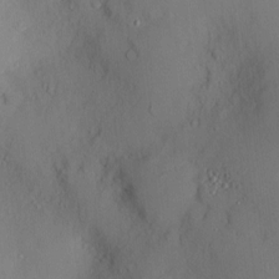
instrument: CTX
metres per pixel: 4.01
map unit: Nve
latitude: -7.5399
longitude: 175.6721
